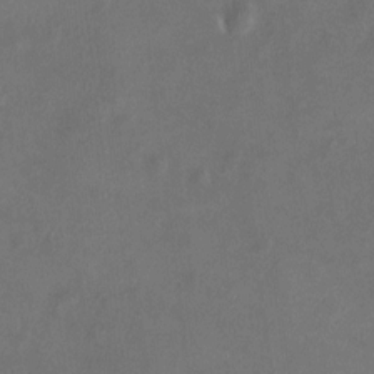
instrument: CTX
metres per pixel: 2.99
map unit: HNhu
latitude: 7.2159
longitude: 9.1809
